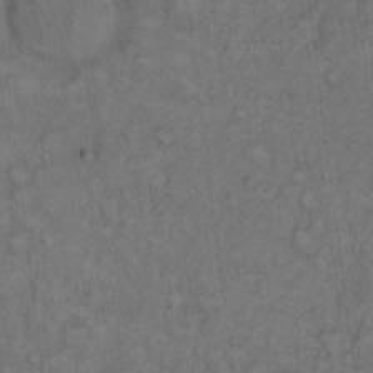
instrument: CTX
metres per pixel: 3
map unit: Hto
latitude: 12.1767
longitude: -57.2914
